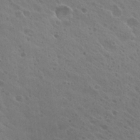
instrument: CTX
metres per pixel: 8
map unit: Hto
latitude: 27.5749
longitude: -35.0836
